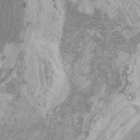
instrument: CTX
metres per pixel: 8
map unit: Htu
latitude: -6.6707
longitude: -75.1970
